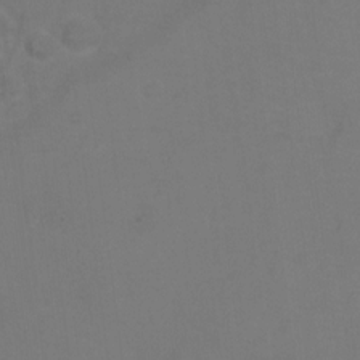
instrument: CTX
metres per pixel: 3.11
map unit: Hto
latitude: 0.5545
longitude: -33.8205
